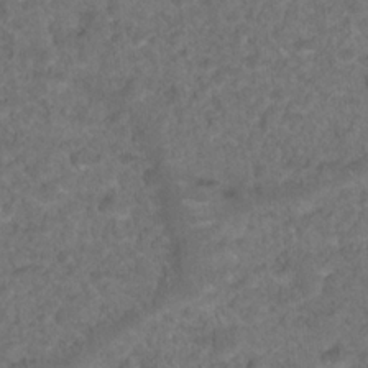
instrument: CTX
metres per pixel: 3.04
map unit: Hto
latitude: 18.9136
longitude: -39.2537
